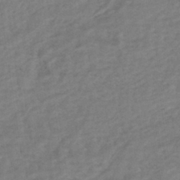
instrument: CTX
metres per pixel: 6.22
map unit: HNhu
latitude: -42.8219
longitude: 101.7477
